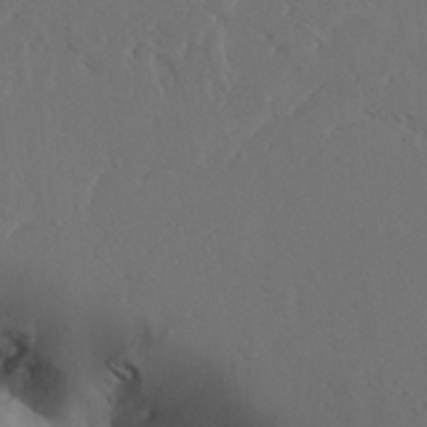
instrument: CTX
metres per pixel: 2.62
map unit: Ave
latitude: 23.6505
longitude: -132.1578
